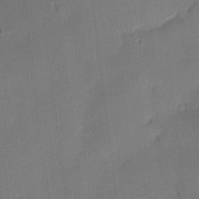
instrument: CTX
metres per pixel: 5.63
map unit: Nhu
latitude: 3.0647
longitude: -75.4804
